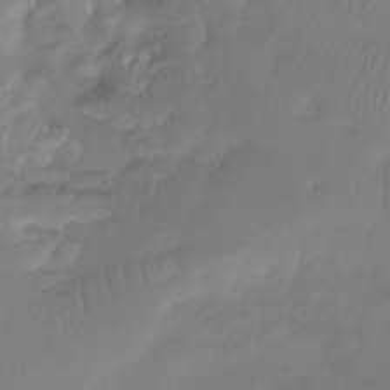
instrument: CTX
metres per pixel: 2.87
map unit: Ht
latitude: -15.2376
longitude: -49.0836
